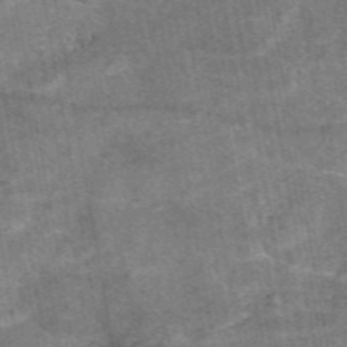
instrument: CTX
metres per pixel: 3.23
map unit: eAb
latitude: 48.1011
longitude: 122.4440
